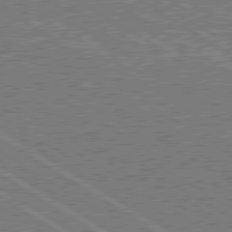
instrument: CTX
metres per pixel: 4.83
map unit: lApd
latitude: 79.5938
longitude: 169.0297
